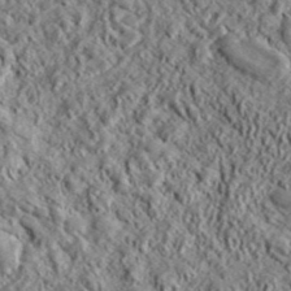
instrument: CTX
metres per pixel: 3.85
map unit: lHvf
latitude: 42.5924
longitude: -89.4427
